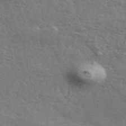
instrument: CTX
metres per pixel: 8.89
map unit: ANa
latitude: 49.9528
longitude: -80.1767
